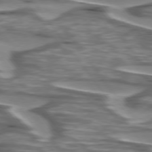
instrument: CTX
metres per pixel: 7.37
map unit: lApd
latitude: 75.0081
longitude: -58.0444
